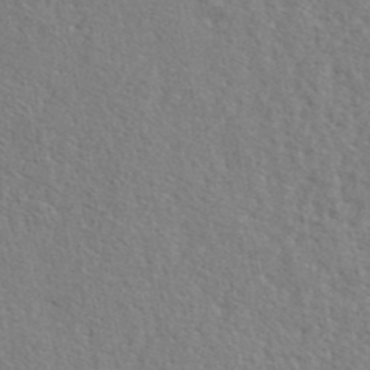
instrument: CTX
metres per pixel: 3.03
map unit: lHvf
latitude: 42.2712
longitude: -87.7072
